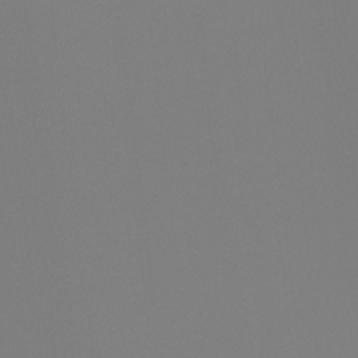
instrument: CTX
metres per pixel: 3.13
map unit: Ht
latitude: -4.6140
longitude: -61.6505
